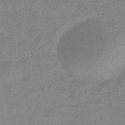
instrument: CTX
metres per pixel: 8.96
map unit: eHb
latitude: -32.9542
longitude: 74.8597
